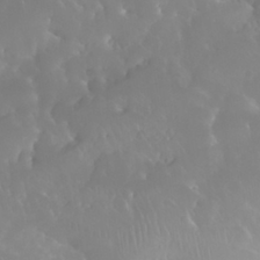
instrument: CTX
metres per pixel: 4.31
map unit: Nhu
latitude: 30.5357
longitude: -57.6882
